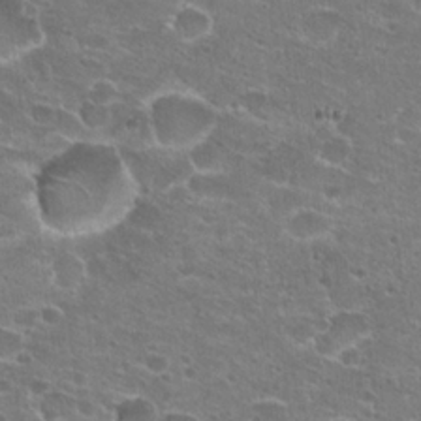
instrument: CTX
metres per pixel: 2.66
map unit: Hto
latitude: 22.4034
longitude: -41.5560
